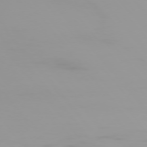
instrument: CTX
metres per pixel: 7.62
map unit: Ap
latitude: -76.7274
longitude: -74.6302
